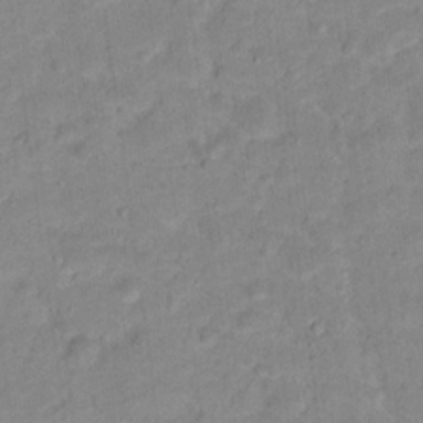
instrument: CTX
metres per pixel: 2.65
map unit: Hto
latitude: 16.2334
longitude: -38.5546
